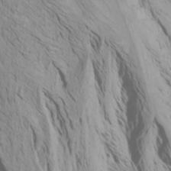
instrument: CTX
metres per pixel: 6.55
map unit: Htu
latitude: -7.4076
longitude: -66.3845
